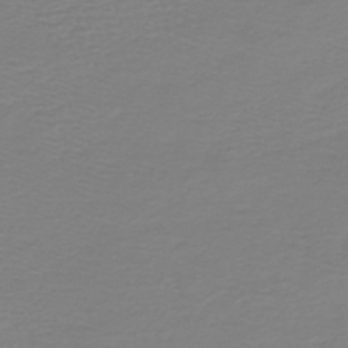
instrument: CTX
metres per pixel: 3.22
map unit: HNb
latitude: -45.7478
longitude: 54.0283
